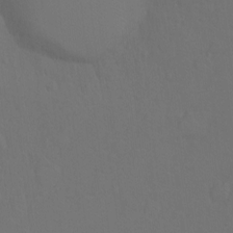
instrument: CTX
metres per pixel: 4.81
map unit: Hto
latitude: -10.3495
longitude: -37.3482
